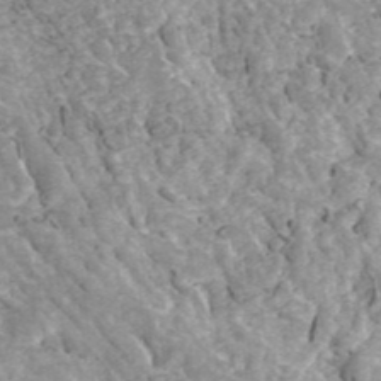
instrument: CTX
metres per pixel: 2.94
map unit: ANa
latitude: 42.7813
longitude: 26.3873
